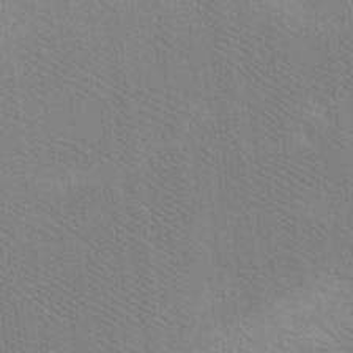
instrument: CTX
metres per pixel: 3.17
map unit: eHh
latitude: -8.3495
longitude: -68.3467
